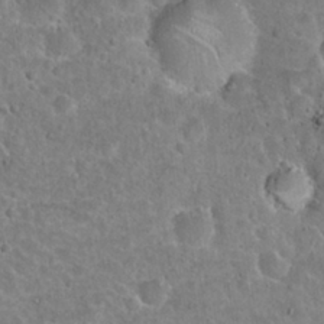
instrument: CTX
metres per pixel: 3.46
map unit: Hto
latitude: 21.7639
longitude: -47.7639
